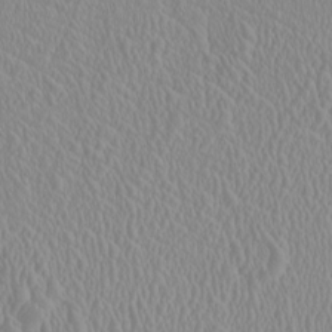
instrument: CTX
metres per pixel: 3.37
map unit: HNhu
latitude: -0.9164
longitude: 1.4266
